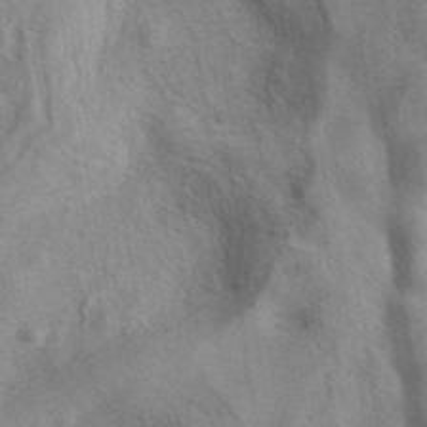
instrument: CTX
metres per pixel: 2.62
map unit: eAb
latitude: 40.8380
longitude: 105.6155
